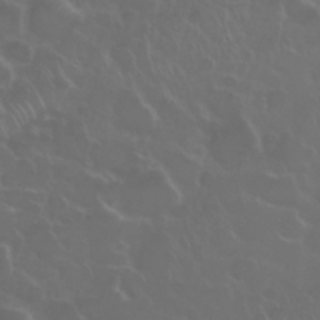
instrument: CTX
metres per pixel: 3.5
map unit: Nhu
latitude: 28.1389
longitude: -61.5938
